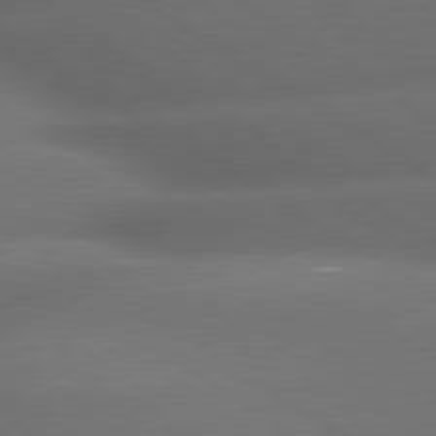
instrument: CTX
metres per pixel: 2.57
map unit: lApd
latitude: 79.7450
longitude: -154.7624
